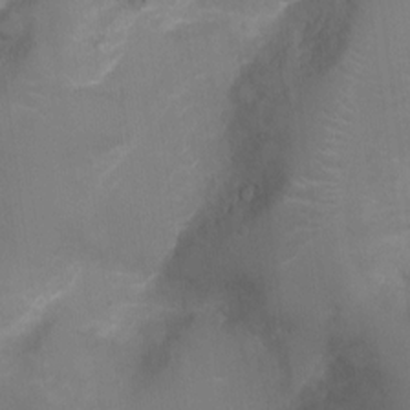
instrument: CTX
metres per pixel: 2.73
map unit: Ht
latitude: -9.0297
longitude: -24.8569
